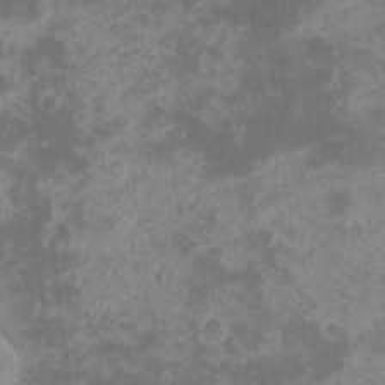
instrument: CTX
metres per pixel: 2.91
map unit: eHh
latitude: -1.3321
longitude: -86.1578
